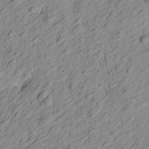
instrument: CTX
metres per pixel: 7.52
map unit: Htu
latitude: -0.8597
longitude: -175.0459
